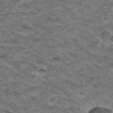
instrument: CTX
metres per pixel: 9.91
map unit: Hto
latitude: 33.0647
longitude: -48.5357
